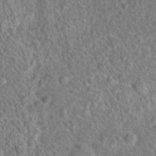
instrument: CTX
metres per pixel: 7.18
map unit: Hto
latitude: 19.1781
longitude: -42.8569
